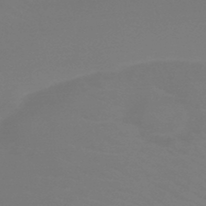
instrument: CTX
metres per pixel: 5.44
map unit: HNb
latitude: -46.2361
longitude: -44.1389
